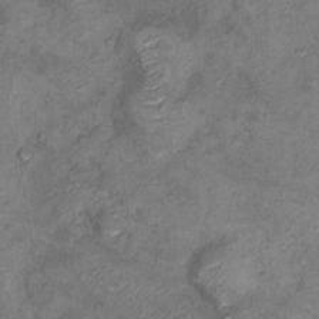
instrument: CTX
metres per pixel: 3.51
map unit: Nhu
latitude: 10.4601
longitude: -26.7246
